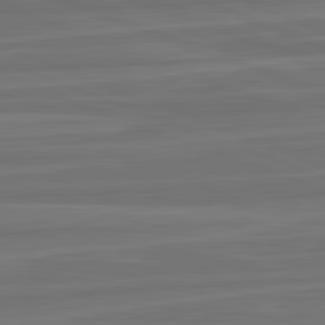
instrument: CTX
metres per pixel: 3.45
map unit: lApd
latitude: 82.4412
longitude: -174.6680
